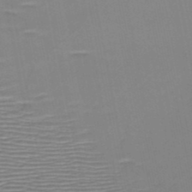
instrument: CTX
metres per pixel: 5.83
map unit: HNb
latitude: -48.5196
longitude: -48.1578
